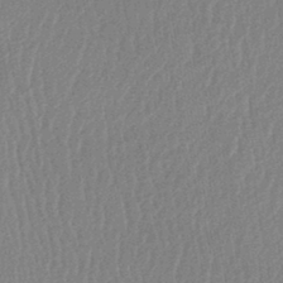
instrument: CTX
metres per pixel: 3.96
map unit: lHb
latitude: -44.0850
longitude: 64.8030
